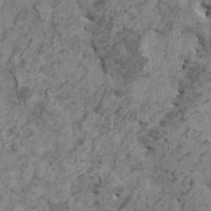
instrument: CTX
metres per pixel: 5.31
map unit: HNhu
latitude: 0.1955
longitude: 4.7274
